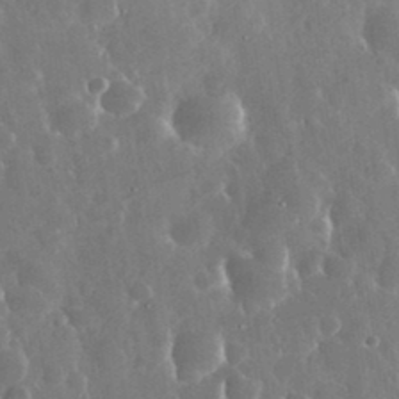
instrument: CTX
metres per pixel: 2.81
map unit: eHh
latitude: 34.3656
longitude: -57.6504
